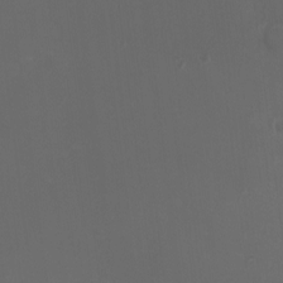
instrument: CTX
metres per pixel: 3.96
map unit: HNhu
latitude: -2.5951
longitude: -6.0444
